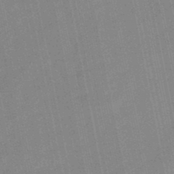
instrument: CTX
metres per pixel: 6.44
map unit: lHb
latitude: -48.4251
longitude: 80.4629
